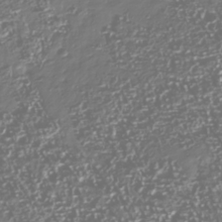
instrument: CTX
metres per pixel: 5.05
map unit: Nhu
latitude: -40.4629
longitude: -82.8757
